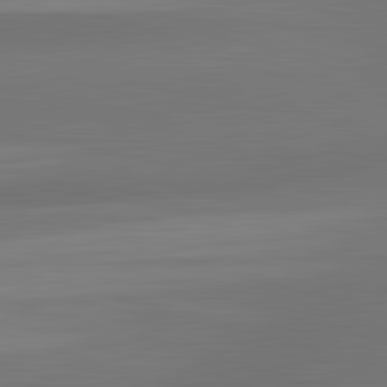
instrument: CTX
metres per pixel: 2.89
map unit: lApd
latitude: 83.3670
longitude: -132.3278
